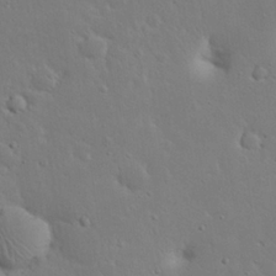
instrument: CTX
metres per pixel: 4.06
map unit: eHh
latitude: 23.9528
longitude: -70.9514
